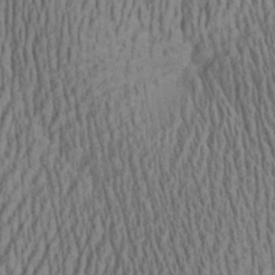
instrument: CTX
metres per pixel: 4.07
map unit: Aa
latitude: 28.6868
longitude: -138.0633
